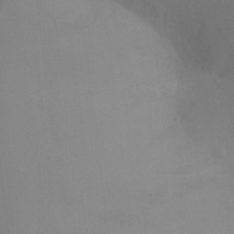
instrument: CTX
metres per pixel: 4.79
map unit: Ht
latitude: -9.6911
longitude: -31.9151
